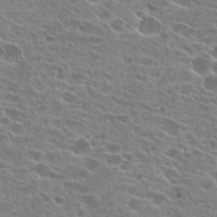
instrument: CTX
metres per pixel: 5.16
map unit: Hto
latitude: 24.5734
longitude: -42.6302
